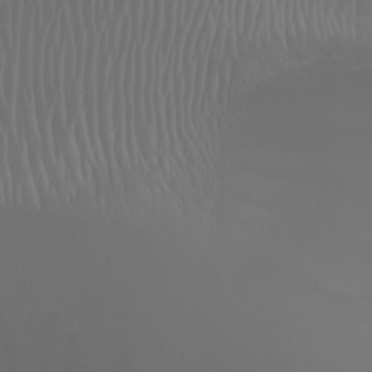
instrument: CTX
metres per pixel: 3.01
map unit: Nhu
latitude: -7.1053
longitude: -85.4238
